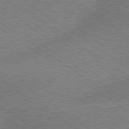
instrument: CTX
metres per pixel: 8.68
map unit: Hpe
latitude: 79.1026
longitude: -152.2145
